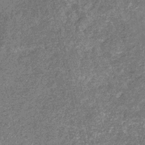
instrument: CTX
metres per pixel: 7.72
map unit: eHb
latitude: -31.4643
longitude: 71.2376
